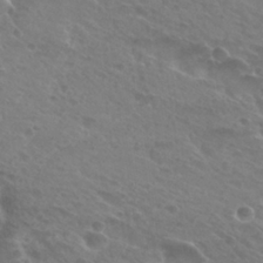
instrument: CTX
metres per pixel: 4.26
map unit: Hto
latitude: 26.6491
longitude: -39.6316
